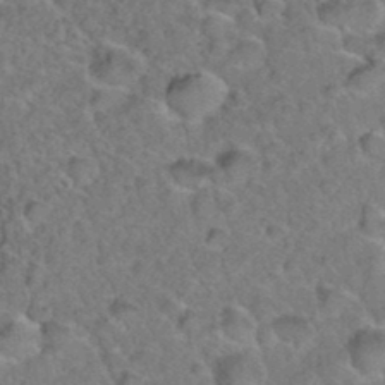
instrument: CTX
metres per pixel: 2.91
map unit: Hto
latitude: 35.8961
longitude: -48.4601
